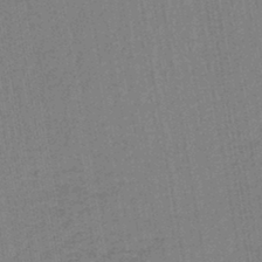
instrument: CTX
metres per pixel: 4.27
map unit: lHb
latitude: -42.5573
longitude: 62.8597
